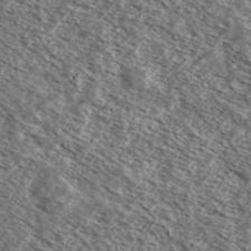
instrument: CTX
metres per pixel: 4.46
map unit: Ave
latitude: 38.3278
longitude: -108.9135
